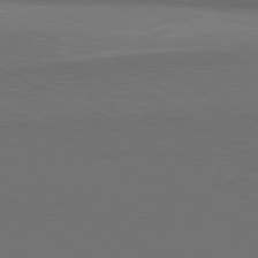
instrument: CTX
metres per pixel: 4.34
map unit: lApd
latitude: 81.3482
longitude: 153.5777
